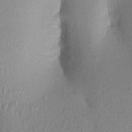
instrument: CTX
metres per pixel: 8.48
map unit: Aa
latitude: 20.8569
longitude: -147.2348
